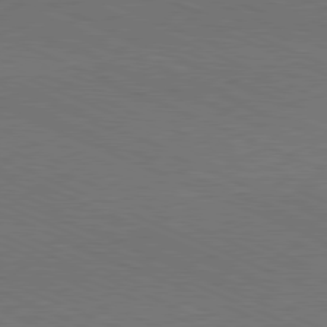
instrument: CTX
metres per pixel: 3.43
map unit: Hpe
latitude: -81.6533
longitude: 15.9745
